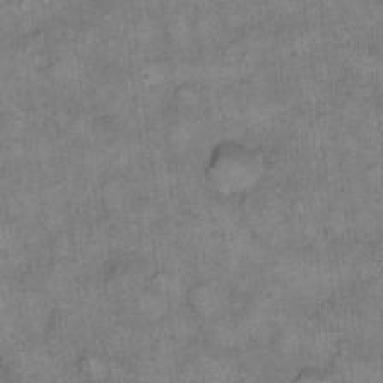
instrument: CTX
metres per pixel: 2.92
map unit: eHh
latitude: 13.7450
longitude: -65.2159
